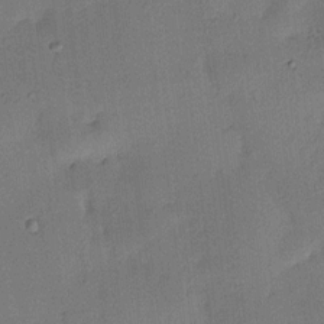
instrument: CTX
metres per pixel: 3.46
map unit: HNhu
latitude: 6.5546
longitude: 15.6344
